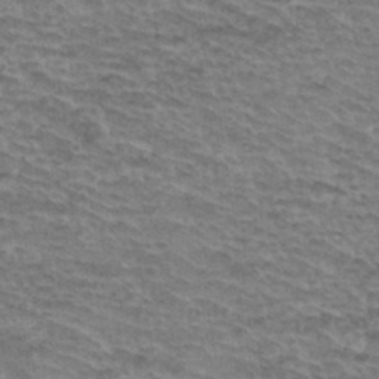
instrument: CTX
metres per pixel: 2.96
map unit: Hto
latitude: 36.6680
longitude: -43.5749
